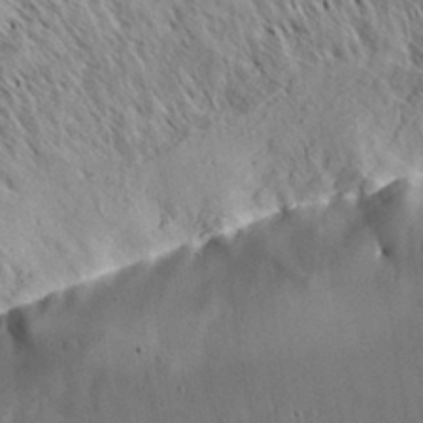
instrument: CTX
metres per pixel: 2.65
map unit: Aa
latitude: 33.0647
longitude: -139.2537
